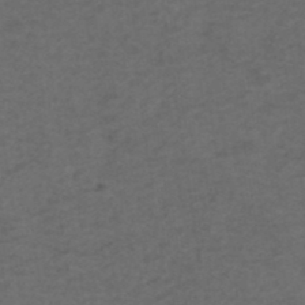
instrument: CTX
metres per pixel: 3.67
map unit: ANa
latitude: 38.9703
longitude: 22.8975
